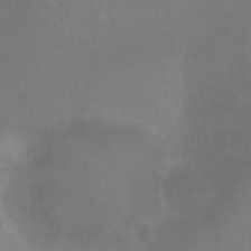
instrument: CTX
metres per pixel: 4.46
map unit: Nhu
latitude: -11.8800
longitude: -40.8002
